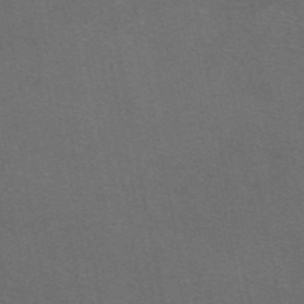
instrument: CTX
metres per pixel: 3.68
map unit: eAb
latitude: 47.5371
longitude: 116.4817
